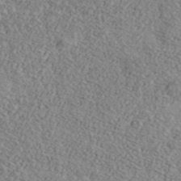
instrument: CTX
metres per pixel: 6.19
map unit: Ave
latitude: 41.0647
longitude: -110.5924
